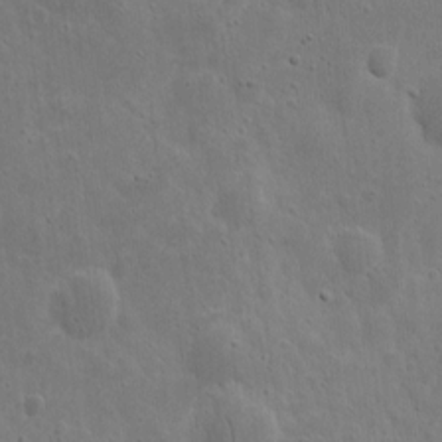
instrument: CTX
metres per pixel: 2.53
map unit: eHh
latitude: 9.9717
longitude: -72.9136
